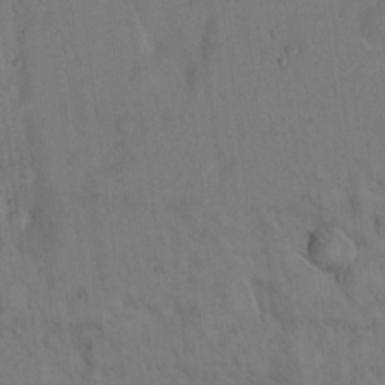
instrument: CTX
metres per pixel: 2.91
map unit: Hto
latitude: 13.5560
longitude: -59.8583
